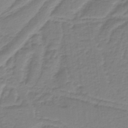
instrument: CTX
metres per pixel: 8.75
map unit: HNb
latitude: -37.5588
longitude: 55.5399
